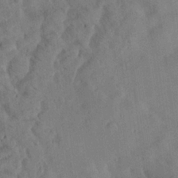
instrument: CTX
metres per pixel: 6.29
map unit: Aa
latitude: 19.7638
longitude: -141.4048
